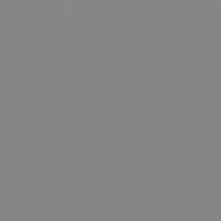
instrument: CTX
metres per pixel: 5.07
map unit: Hpe
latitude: 77.7827
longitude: -139.3671
